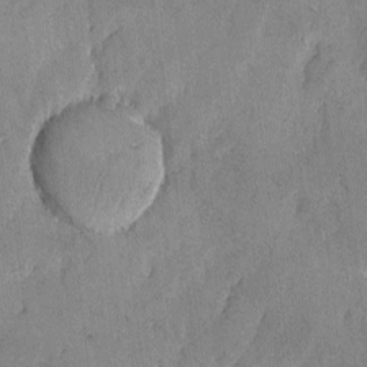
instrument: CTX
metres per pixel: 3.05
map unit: Ave
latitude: -7.4076
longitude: -118.4223
